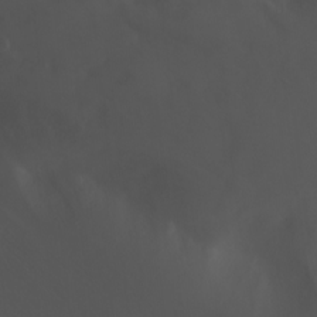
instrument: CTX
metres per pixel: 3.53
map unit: Ht
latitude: -0.8597
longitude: -46.3090
